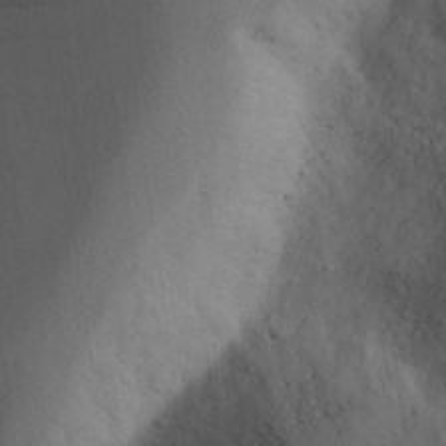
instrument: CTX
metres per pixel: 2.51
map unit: Aa
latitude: 29.5371
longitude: -145.5371
